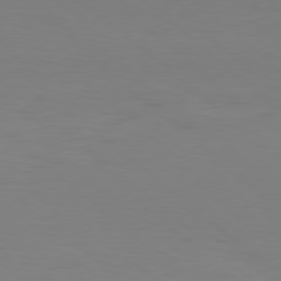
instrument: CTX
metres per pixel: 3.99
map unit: Hpe
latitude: 78.1011
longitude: -172.6679
